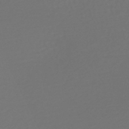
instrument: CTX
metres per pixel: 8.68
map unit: HNhu
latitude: -48.4251
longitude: 98.8030
